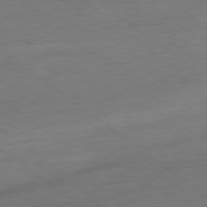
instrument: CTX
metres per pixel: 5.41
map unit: Ap
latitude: -78.7652
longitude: -77.4804
